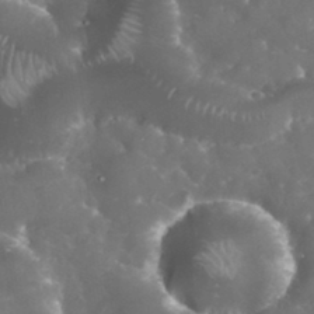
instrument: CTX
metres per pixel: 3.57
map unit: eHh
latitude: 33.7639
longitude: -63.2915
